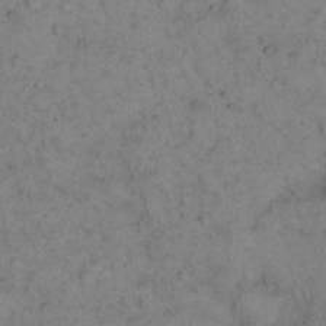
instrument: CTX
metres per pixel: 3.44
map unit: eHh
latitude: 15.8395
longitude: -63.6883
